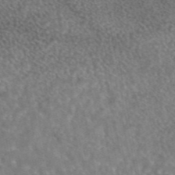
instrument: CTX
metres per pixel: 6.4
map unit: eAb
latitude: 44.9891
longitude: 108.1228
